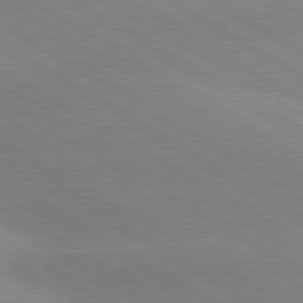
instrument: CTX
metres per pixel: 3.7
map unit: lApd
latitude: 80.4034
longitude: -152.3845
